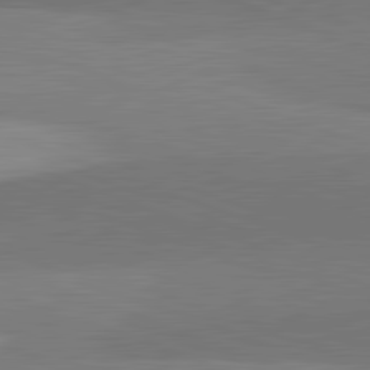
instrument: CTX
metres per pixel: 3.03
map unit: lApd
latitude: 82.1388
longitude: 136.2739
